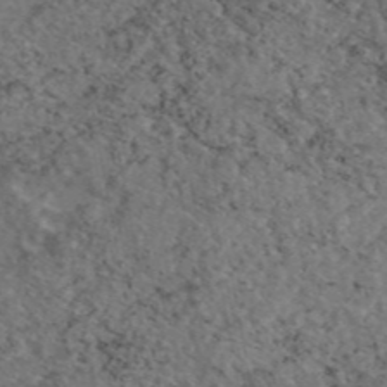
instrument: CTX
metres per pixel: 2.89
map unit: eAb
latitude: 46.2334
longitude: 113.7100
